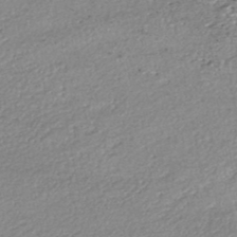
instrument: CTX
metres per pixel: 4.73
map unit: HNhu
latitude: -46.9541
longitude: 102.6896
